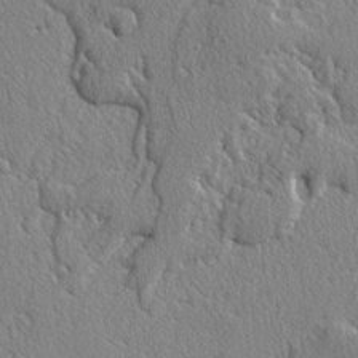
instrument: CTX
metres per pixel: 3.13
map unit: lAvf
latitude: -3.0486
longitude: -108.8947
